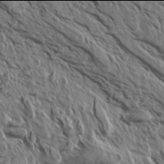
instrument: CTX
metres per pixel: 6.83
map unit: Aa
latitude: 13.9906
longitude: -143.4427
